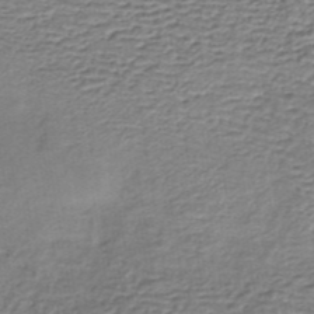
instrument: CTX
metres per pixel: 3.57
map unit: lHb
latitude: -35.3888
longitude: 60.4629
